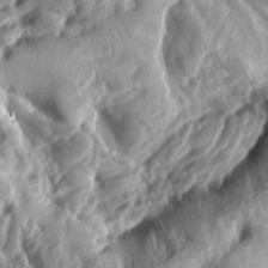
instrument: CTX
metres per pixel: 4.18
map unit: lAa
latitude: -7.7477
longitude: -126.8947
